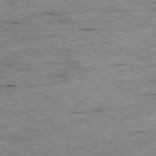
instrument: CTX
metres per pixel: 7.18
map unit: Ap
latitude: -80.6141
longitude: -85.0648
